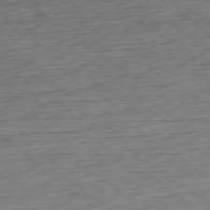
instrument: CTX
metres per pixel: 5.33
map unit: Hpe
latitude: -79.2376
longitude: 12.4629
